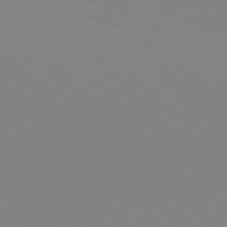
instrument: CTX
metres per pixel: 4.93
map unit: Hpe
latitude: 77.4237
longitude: -167.9528
